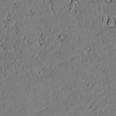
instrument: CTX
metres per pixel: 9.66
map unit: lAvf
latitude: 5.1403
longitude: 169.8422
